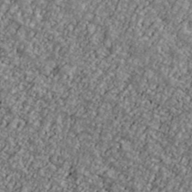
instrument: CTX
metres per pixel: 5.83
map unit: Ave
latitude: 40.7057
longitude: -111.4805
